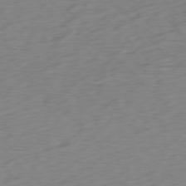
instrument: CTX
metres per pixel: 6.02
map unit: Ap
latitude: -76.8975
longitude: -78.7813
